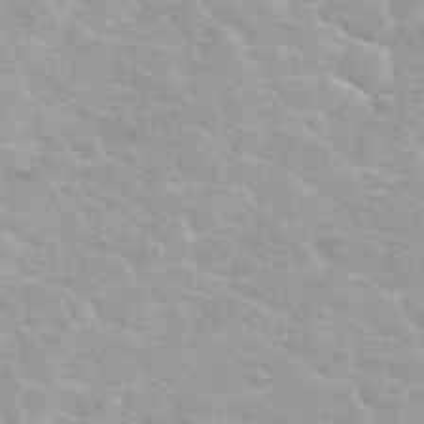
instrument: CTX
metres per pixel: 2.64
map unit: Nhu
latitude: 27.8395
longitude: -53.2159
